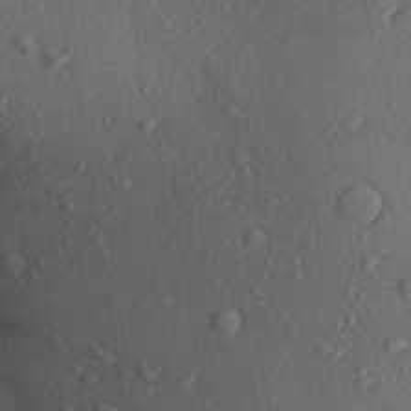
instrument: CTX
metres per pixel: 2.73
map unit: Aa
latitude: 27.4049
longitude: -142.1956
